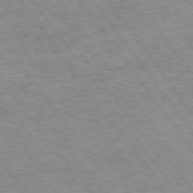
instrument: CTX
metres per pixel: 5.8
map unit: Hpe
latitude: 74.9892
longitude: -155.9906
